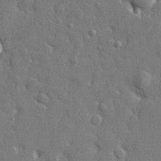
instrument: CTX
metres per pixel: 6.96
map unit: lHvf
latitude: 23.1214
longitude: 142.9919
